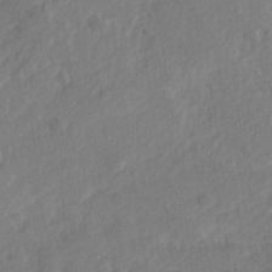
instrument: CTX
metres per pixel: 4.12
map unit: Hve
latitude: 24.7435
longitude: 144.0661
